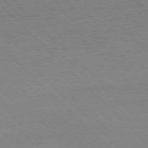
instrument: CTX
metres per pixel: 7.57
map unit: Ap
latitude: -77.5021
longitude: -87.1592
